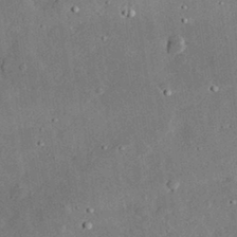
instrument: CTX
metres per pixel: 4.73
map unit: lHvf
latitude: 32.2900
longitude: -84.1011
